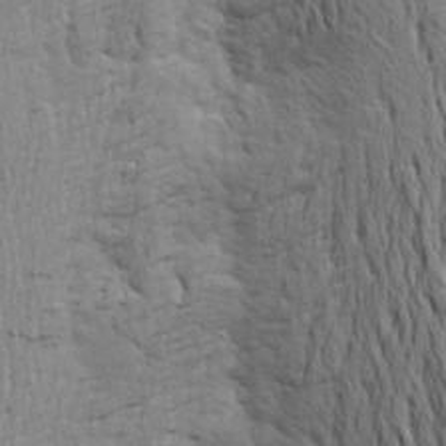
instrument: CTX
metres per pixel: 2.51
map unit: Aa
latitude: 22.3656
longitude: -150.1011
